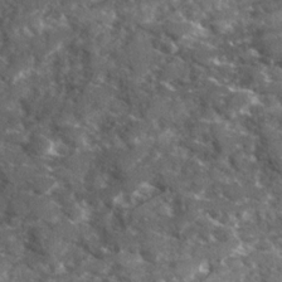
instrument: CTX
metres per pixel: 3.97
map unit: Ave
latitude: 18.3278
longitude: -130.2334
